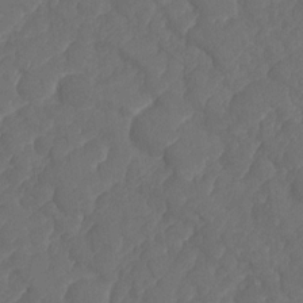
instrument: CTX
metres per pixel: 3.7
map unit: HNhu
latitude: -25.2187
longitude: 49.7478
